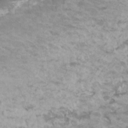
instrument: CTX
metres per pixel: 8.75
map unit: HNhu
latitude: 2.3089
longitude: -1.4048
